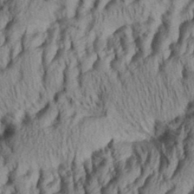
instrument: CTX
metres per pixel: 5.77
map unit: eHh
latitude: 34.4790
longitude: -137.3860
